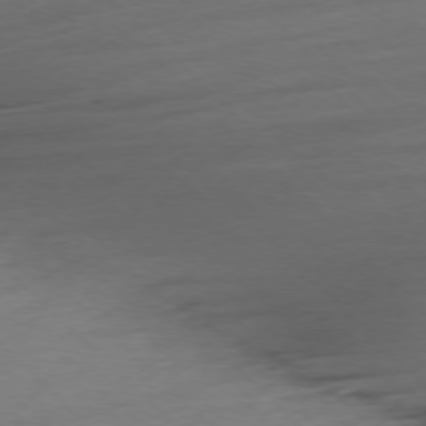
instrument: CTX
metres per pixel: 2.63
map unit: Ap
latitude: -77.1998
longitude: -70.5735
